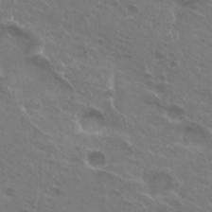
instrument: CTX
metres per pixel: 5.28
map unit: Hto
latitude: 25.0458
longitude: -38.4979
